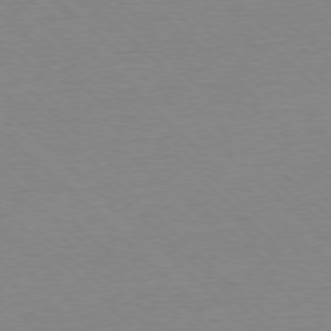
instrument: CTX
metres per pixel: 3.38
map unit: Ap
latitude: -78.0661
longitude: -62.3656
